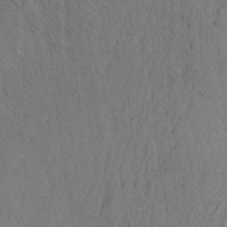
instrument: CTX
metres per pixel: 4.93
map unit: Aa
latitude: 26.2145
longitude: -148.6679
